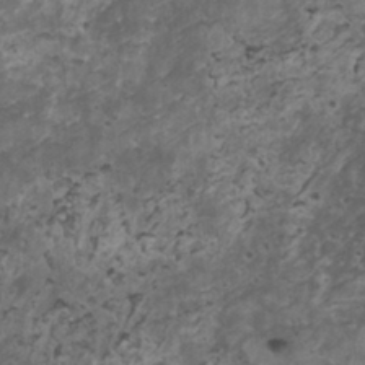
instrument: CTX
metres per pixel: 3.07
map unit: HNhu
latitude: 3.2537
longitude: 3.8233
